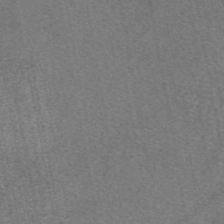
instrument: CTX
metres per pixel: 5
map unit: eAb
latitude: 48.2145
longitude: 104.3684
